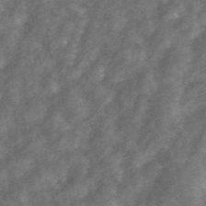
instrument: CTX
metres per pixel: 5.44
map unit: ANa
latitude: 43.6127
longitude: 25.2187
